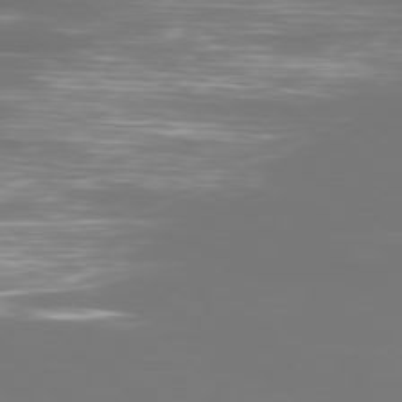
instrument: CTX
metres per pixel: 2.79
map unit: Ap
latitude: -79.0297
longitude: -93.8394
